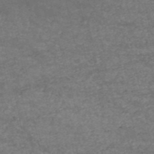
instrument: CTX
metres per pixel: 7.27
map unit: HNb
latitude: -53.2753
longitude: -38.6679
